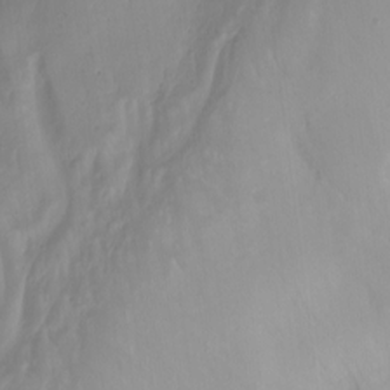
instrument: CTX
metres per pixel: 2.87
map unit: Nhu
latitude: -12.9731
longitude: -64.2145
